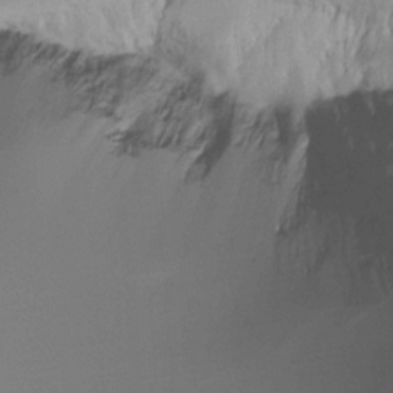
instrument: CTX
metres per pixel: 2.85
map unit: Ht
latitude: -16.1795
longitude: -48.5546
